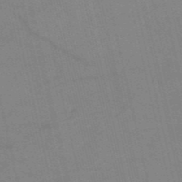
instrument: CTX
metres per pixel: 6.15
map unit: HNb
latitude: -53.1242
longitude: -47.0837
